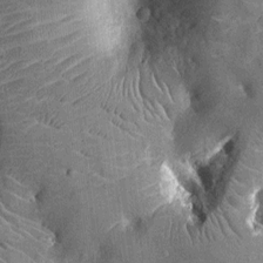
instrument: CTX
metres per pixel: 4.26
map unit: Nhu
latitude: -13.4266
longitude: -23.6694
